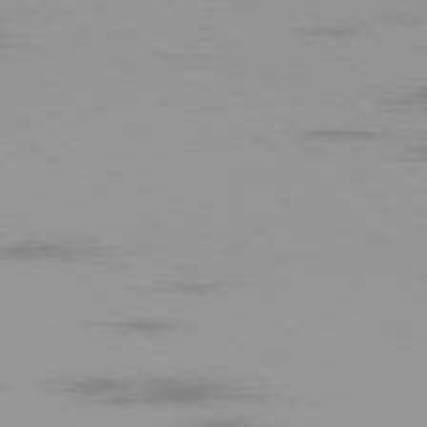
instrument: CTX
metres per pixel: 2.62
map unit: Ap
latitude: -79.4076
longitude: -69.5371
